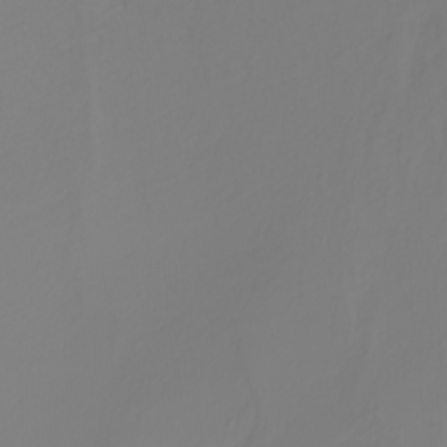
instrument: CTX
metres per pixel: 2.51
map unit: Nhu
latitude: -5.8800
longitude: -94.2523
